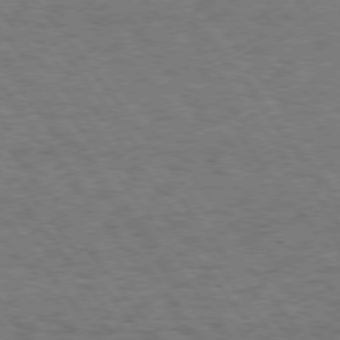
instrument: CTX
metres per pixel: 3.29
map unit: Hpe
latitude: 74.6113
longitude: -152.9136
